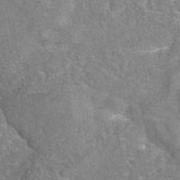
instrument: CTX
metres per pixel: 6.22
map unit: eAb
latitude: 44.9325
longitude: 109.5210
